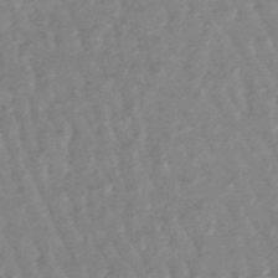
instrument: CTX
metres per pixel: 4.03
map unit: lHb
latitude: -48.4251
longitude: 79.5210
